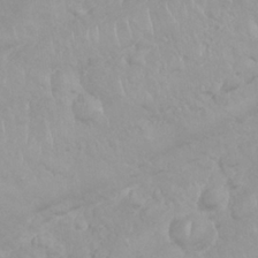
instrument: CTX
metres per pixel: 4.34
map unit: Nhu
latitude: 26.5924
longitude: -62.0633
